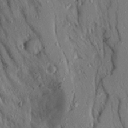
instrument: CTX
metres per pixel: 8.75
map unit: Aa
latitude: 23.6883
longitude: -131.1781
